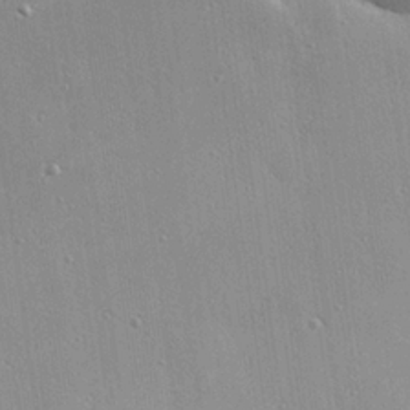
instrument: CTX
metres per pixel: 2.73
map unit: eHh
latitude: 24.4790
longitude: -89.4805
